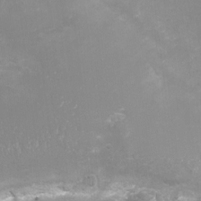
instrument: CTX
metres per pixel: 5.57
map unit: Nhu
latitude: -13.5399
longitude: -56.8757
